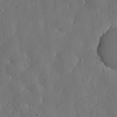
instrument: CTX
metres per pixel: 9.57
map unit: lHvf
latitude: 19.4615
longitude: -113.2726
